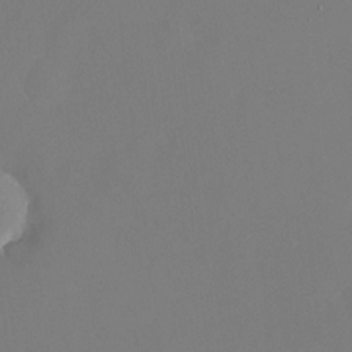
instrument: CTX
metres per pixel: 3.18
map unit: Nhu
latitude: -8.1228
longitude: -85.9717
